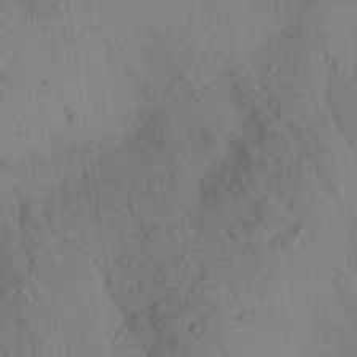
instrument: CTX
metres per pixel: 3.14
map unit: Aa
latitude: 23.7638
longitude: -143.2726
